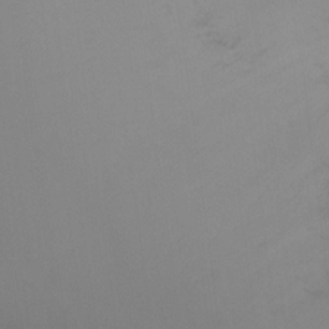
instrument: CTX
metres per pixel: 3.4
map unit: Ht
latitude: -8.5952
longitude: -37.1026
